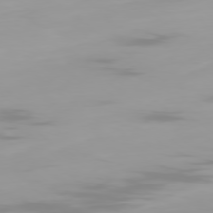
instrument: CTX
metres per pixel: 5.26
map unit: Ap
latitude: -78.6329
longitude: -96.0444
